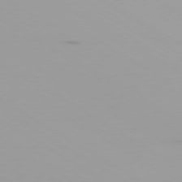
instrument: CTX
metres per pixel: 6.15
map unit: Ap
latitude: -79.6910
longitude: -92.8758
